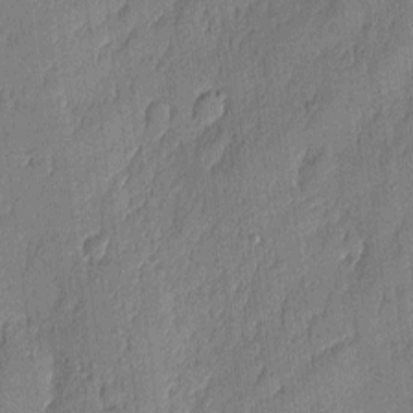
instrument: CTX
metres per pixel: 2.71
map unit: eHh
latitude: 4.8002
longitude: -76.5356
